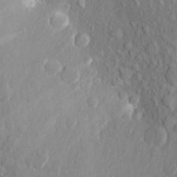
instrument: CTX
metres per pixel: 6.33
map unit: Aa
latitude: 23.4048
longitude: -147.1215
